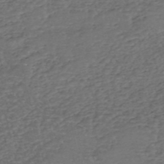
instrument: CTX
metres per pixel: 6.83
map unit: eHh
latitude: -54.9542
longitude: -90.0444
